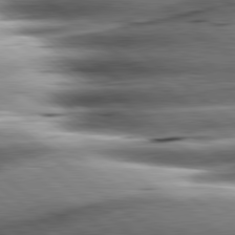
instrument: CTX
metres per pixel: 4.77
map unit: lApd
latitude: 80.7246
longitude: -143.6316
